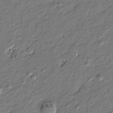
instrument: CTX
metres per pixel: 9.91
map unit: Htu
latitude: -7.3320
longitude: 177.2187
